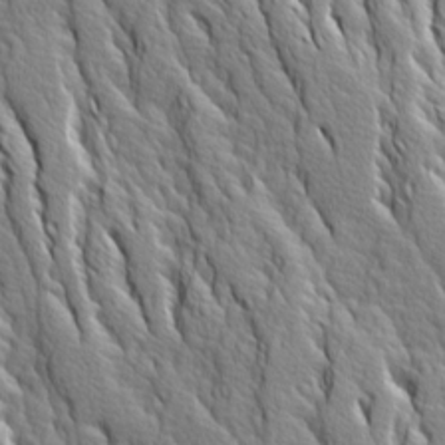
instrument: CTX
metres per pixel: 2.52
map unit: Ave
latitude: 14.3468
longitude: -132.8947
